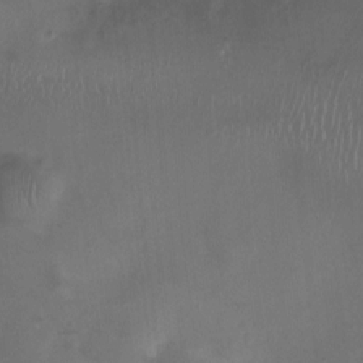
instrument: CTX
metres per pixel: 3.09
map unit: Nhu
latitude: -12.1417
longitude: -41.2159
